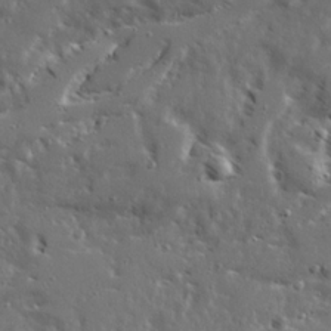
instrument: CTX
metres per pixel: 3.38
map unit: Ave
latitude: 22.6490
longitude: -131.3293
